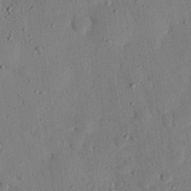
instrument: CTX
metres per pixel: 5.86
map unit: eHh
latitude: 25.9906
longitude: -77.2159
